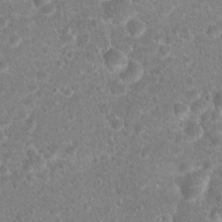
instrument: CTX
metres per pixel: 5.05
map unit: Hto
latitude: 18.3845
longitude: -40.9513
